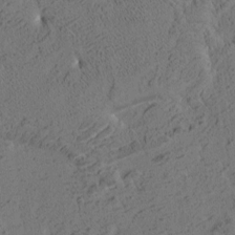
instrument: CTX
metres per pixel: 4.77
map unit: eHh
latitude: 3.3670
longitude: -78.5546
